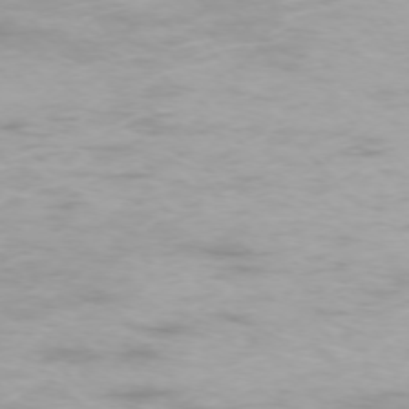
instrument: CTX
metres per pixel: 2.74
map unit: Ap
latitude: -74.9542
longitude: -76.3278
